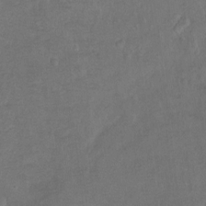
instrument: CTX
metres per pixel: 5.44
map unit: Hto
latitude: -7.6155
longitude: -36.1200
